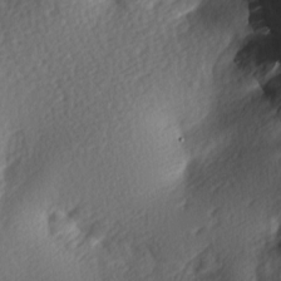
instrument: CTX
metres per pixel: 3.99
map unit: lAa
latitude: -7.8044
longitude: -126.2523
